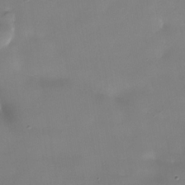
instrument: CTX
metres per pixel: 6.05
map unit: Nhe
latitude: -36.6896
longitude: -90.5546
